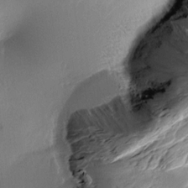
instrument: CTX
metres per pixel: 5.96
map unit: Aa
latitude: 9.9528
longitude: -142.6113
